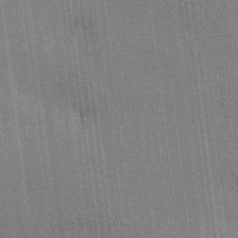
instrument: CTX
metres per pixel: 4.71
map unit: HNhu
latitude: 14.8947
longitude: 12.6519
